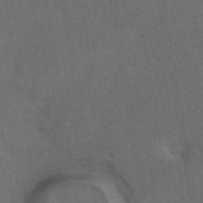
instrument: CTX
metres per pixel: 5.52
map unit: eAb
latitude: 42.1578
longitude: 108.1795
